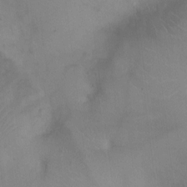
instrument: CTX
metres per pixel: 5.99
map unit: Ht
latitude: -4.3117
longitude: -16.9325
